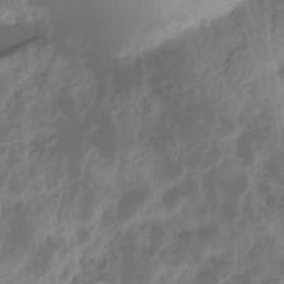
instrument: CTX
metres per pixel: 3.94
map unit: Nhu
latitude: -14.1228
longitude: -63.1215
